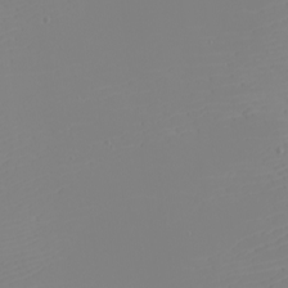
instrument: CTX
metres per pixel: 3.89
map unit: eHh
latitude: -5.8989
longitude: -85.7072
